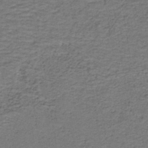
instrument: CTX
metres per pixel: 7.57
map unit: lHb
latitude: -41.9745
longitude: 53.4643
